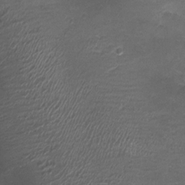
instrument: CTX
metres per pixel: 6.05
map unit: Nhu
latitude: 3.0458
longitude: -17.4993
